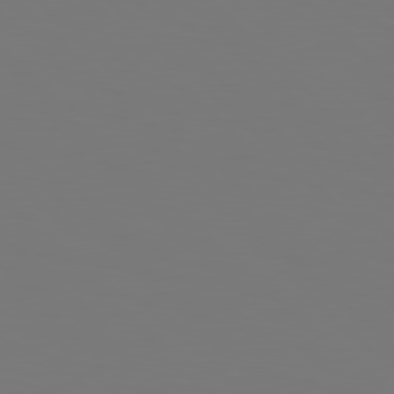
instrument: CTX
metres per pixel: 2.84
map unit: Hpe
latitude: 78.9325
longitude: -166.6679
